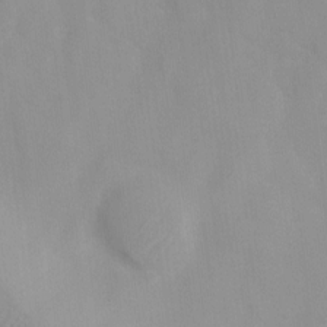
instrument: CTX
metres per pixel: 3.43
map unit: Ht
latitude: 3.0269
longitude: -23.1970
